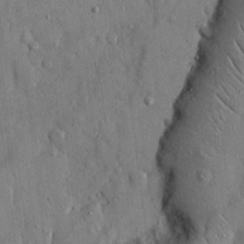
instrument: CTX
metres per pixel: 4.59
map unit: eHh
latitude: 14.7247
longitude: -68.5546
